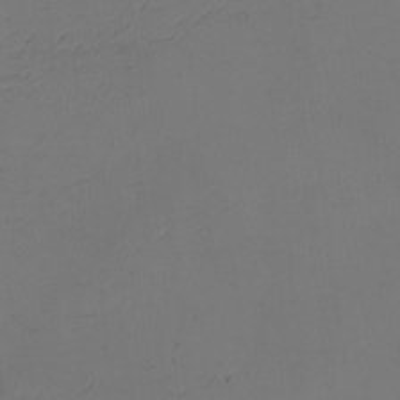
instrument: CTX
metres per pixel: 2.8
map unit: eHh
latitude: -2.3684
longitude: -73.9528
